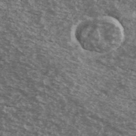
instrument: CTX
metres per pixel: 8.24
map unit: Ave
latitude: 40.5545
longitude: -108.8002
